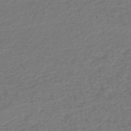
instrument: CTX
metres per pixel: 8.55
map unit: lHb
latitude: -45.7478
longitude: 60.4629
